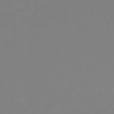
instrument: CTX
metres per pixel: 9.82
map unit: HNb
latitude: -45.8422
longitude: 56.2739
